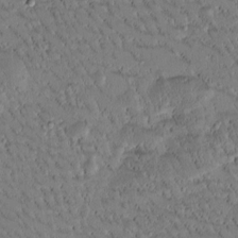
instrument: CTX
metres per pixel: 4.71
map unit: Htu
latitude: -4.4818
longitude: 172.8975
